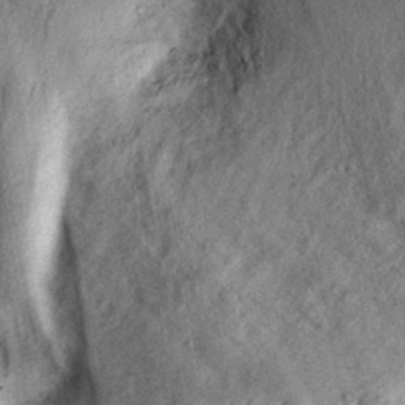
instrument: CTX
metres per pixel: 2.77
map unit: eHh
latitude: 30.6869
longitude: -71.6505
